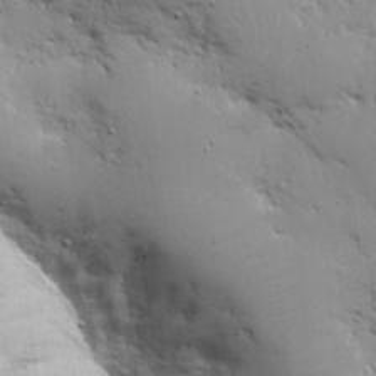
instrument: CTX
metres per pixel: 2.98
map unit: eHh
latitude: 9.1214
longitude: -72.9514
